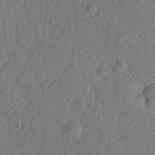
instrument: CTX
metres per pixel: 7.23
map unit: lHvf
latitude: 23.5371
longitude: 144.1984
